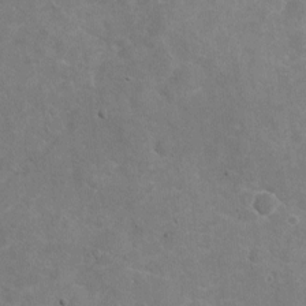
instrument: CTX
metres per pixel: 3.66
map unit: Nhu
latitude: -17.5211
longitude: -57.2725
